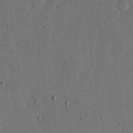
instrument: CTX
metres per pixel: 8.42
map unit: lHvf
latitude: 18.8191
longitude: -114.8191
